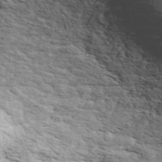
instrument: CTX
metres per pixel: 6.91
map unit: ANa
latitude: 46.0633
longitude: 49.3132
